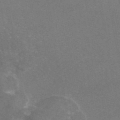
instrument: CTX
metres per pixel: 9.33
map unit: eAb
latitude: 46.3845
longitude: 115.7288
